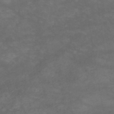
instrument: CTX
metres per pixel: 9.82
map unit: HNb
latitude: -50.9164
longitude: -39.7261
